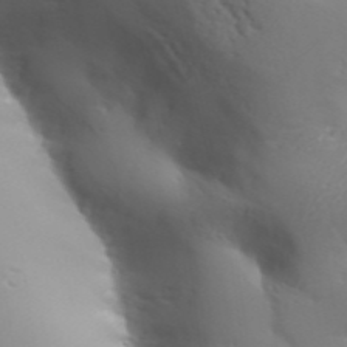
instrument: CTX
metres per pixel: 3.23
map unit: Aa
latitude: 33.0081
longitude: -143.5749
